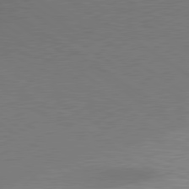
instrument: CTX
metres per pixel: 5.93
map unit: lApd
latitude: 80.2145
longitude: 129.9556
